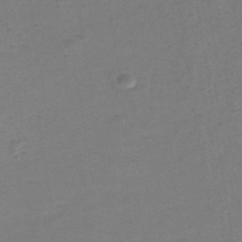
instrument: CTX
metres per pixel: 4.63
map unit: eHh
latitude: -40.0850
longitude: -28.6301
